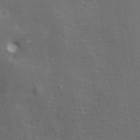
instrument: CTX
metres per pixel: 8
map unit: ANa
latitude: 37.3293
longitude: 20.4440
